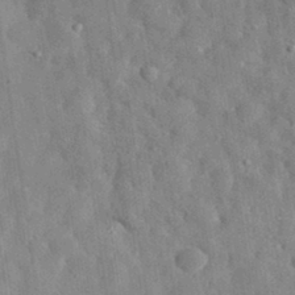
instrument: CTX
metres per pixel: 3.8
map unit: eHh
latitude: 33.0458
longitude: -78.1767
